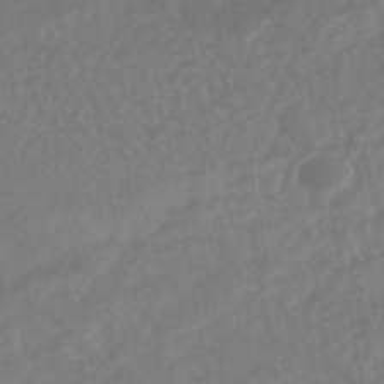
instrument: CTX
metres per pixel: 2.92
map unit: HNhu
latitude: -46.0850
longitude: 96.8975
